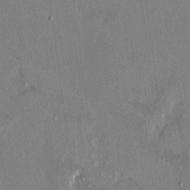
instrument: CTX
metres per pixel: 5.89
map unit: HNhu
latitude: 7.5749
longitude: 2.4817
